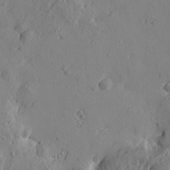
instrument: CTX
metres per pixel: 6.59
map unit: Htu
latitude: -3.6154
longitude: -176.9513
